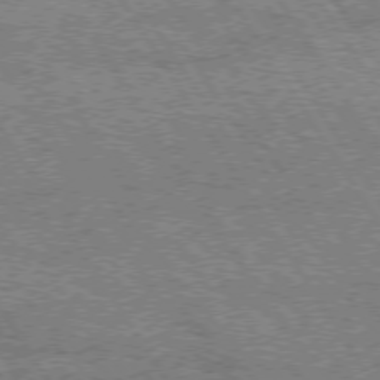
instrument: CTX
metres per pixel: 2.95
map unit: Hpe
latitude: 74.2523
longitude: -150.9891
